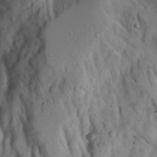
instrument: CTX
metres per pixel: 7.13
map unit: Aa
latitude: 23.7450
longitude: -131.2726
